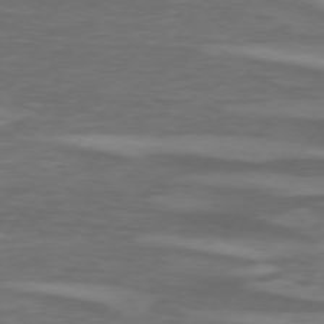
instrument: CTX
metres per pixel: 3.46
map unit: lApd
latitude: 74.8569
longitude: -78.6869
